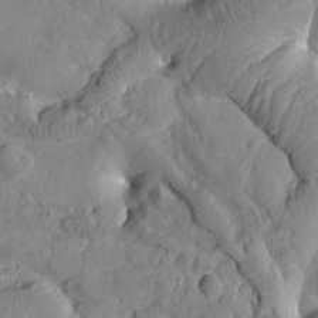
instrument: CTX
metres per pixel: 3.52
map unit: Htu
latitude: 1.9906
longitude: 177.9178
